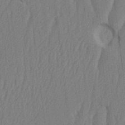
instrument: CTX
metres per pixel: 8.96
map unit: HNhu
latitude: -1.7856
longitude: 14.2740
